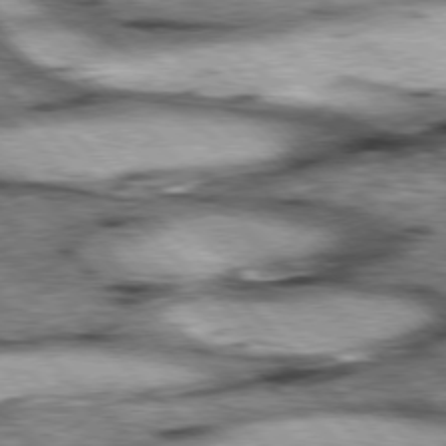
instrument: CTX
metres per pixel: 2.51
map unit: lApd
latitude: 76.8002
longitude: -50.4412
